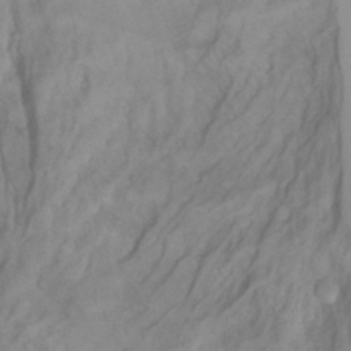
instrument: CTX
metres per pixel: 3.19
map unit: Aa
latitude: -3.5777
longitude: -71.8394
